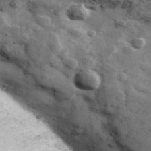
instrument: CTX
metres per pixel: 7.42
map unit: Ave
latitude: 42.4412
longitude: -106.9136
